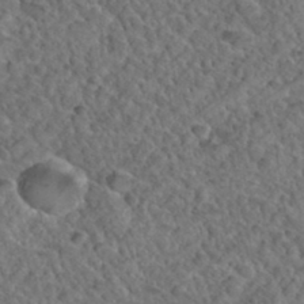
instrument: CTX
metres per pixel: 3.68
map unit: Hto
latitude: 35.1592
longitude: -49.3482
